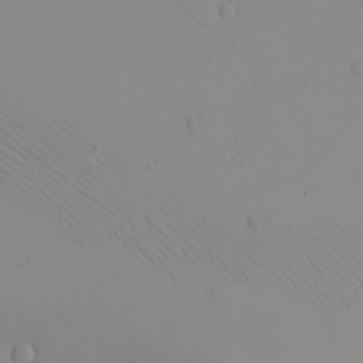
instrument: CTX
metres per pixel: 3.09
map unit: eHh
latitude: -9.3321
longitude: -68.1011
